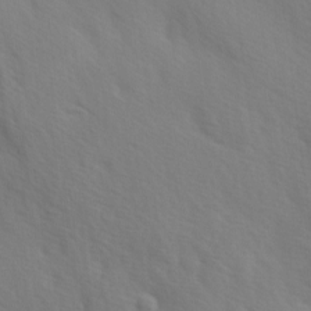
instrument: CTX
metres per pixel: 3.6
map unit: Ave
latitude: 1.5938
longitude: -113.1025
